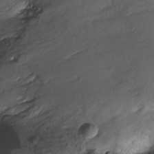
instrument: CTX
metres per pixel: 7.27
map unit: Ht
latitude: -6.2550
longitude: -36.2901
